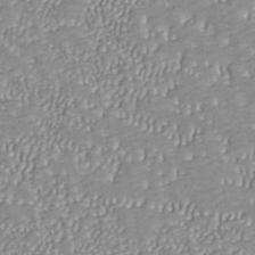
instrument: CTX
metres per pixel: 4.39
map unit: ANa
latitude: 41.8016
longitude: 18.4251
